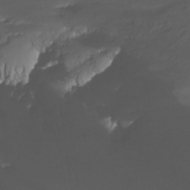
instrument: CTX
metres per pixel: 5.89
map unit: Nhu
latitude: -13.5021
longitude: -52.0255
